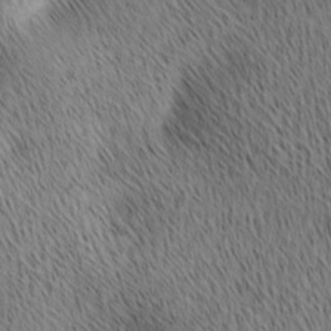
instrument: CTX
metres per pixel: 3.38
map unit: lAa
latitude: 10.6680
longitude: -108.0444
